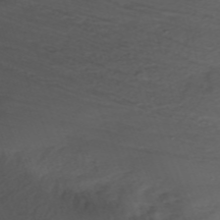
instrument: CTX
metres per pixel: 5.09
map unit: Nhu
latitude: -4.9730
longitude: -84.5357
